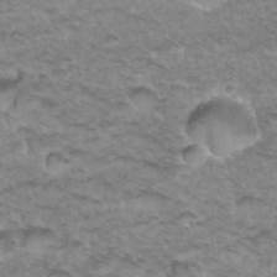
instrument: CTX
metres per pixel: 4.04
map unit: Hto
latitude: 35.1592
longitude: -47.9150
